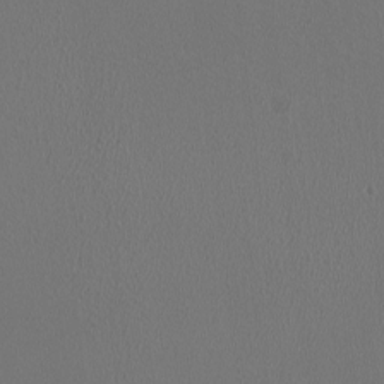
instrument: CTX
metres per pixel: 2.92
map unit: HNhu
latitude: -0.8030
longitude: -0.7246
